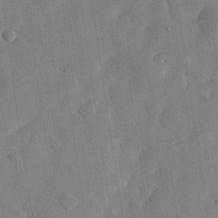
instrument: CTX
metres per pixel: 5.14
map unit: eHh
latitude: 30.2901
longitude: -75.6505
